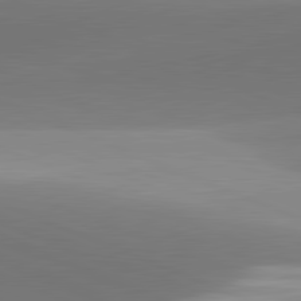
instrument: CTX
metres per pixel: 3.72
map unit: lApd
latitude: 81.8772
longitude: 142.5006
